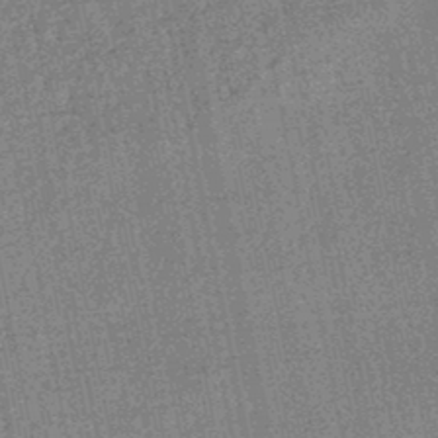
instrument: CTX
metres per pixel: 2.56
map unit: HNhu
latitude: -48.2551
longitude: 99.5210
